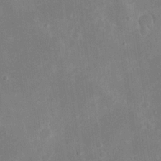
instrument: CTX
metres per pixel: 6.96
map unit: eHh
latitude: 19.2159
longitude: -70.7246
